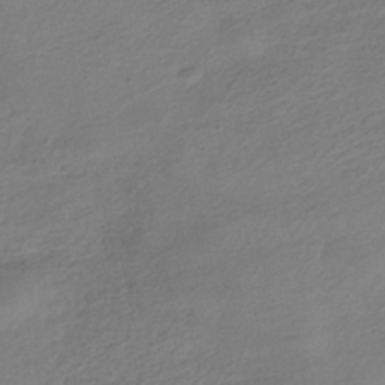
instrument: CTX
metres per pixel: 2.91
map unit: HNhu
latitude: -41.3509
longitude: 99.0108
